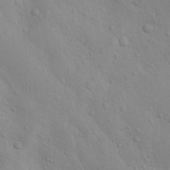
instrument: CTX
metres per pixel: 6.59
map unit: Nhu
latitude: 14.0633
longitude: -28.0822
